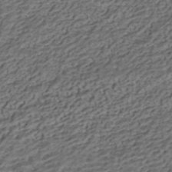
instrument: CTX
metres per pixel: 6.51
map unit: HNhu
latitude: -41.9178
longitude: 107.6155
